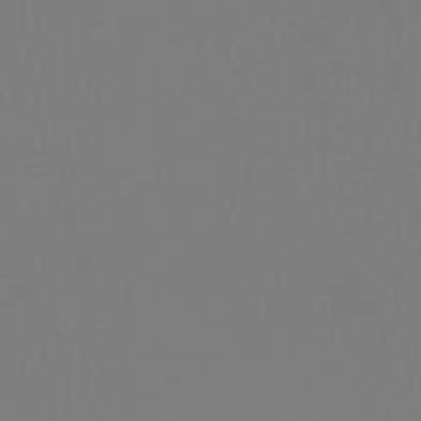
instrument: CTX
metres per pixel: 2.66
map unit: HNb
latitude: -46.1228
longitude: -44.3467
